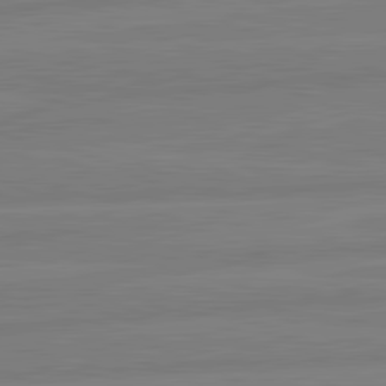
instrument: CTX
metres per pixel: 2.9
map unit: lApd
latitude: 81.8583
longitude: -173.3292
